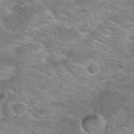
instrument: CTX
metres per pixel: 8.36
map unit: Hto
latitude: 25.0458
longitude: -49.7828
